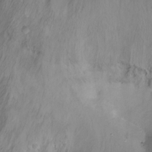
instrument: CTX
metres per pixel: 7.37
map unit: Ht
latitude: -16.2740
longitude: -42.7813
